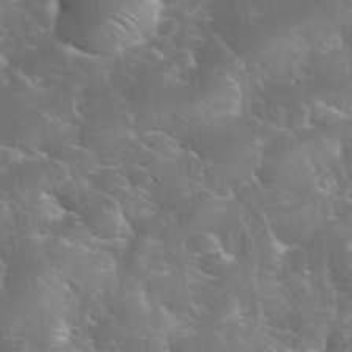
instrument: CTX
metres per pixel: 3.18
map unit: eHh
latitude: 36.4979
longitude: -67.3103
